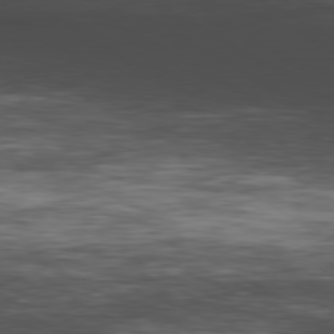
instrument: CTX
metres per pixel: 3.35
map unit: Hpe
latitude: -80.4629
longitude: 18.7841
